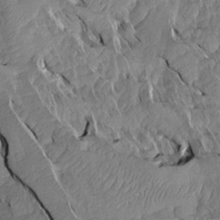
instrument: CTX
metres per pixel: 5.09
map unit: Aa
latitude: 13.6883
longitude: -140.8380
